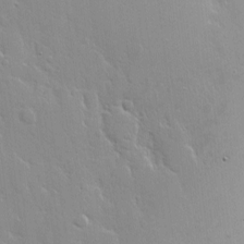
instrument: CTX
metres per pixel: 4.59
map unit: Nhe
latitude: -2.5951
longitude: -59.4993
